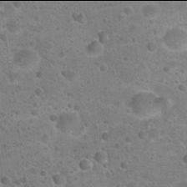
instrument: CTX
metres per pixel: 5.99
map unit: Hto
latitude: 21.9906
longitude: -49.1781
